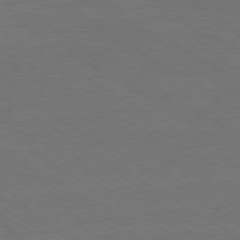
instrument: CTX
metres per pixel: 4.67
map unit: Ap
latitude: -79.7099
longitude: -65.0269
